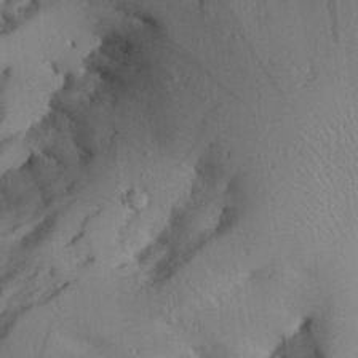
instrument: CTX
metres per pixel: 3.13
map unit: Aa
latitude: 25.2348
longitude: -128.5168
